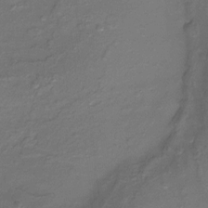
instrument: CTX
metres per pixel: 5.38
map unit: Nhu
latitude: -17.3510
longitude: -48.4034
